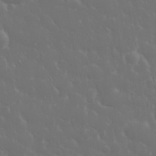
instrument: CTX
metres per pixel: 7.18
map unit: eHh
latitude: 33.5560
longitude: -60.6301
